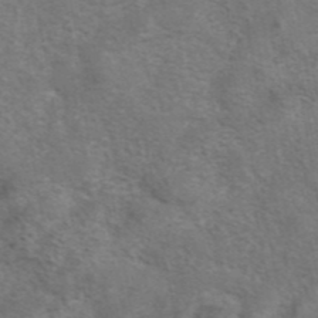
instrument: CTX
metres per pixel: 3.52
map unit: eAb
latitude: 42.1200
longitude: 104.4440
